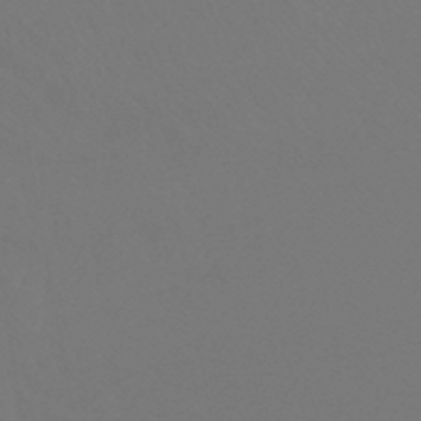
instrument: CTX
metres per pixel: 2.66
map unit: lHb
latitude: -45.7289
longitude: 66.4251
